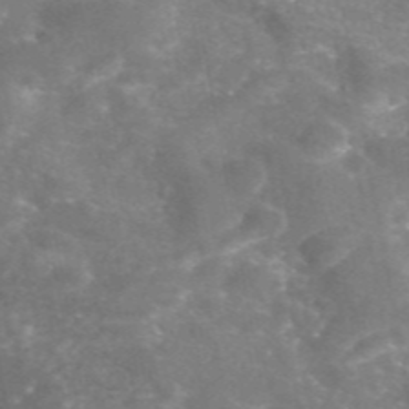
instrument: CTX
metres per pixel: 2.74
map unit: eAb
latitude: 46.2145
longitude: 120.5573
